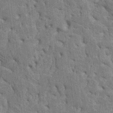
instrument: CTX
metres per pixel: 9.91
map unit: HNhu
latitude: 8.0822
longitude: -2.5357
